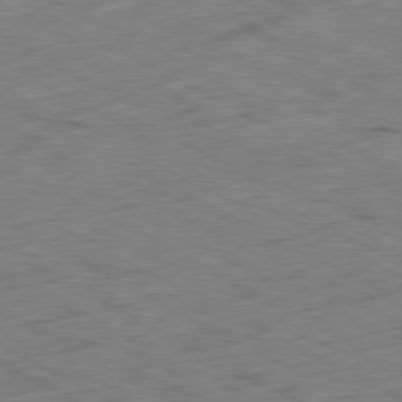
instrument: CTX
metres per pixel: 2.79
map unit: Ap
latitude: -80.7086
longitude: -73.1404
